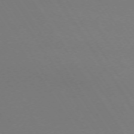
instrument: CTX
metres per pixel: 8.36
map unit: Ap
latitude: -73.9556
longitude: -72.3279
